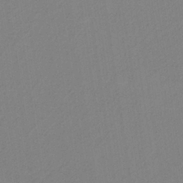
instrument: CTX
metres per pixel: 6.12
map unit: HNb
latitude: -35.3888
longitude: 56.9353
